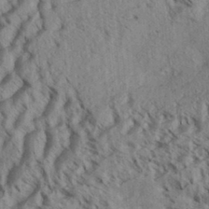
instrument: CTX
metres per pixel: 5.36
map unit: Aa
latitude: 32.7057
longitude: -136.9514
